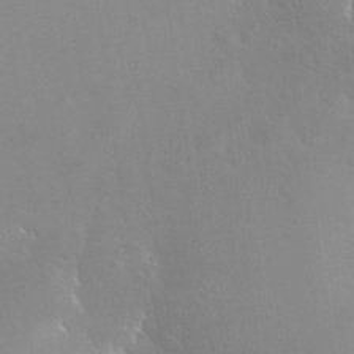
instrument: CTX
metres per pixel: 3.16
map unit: Nhu
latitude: 26.4979
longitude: -57.4426
